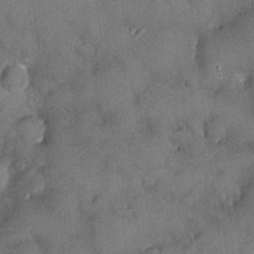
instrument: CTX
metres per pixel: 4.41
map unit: HNhu
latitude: 3.6694
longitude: 6.8975
